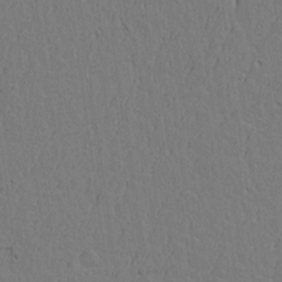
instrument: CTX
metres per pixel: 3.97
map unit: lAvf
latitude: 15.1026
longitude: -127.0081
